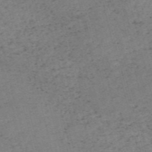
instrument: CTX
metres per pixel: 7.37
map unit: HNb
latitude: -54.6708
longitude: -46.4034
